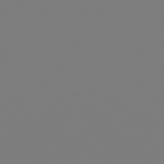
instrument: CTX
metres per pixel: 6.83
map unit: Hpe
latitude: 78.7624
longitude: -145.8394
